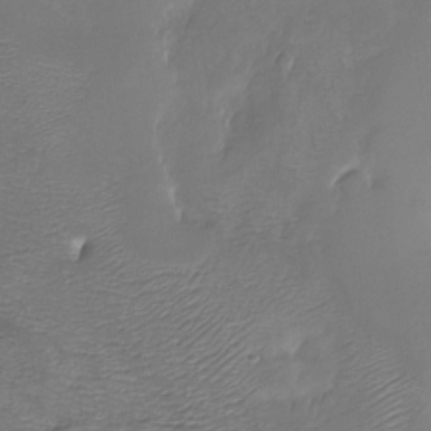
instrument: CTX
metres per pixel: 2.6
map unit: Nhu
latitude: -27.9745
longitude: -60.5357
